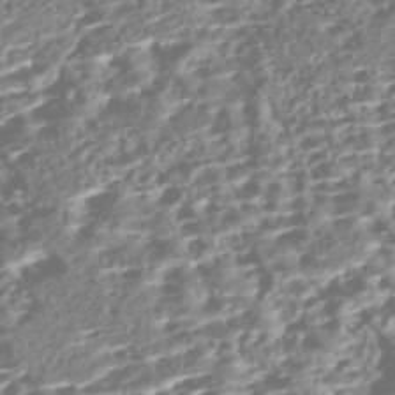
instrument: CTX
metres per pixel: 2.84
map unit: Nhe
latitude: -47.0486
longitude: -172.6679
